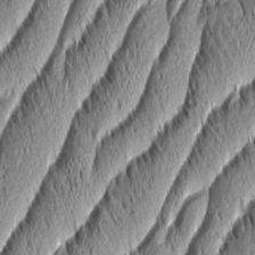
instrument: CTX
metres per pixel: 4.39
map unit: Aa
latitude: 7.3860
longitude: -129.5371
